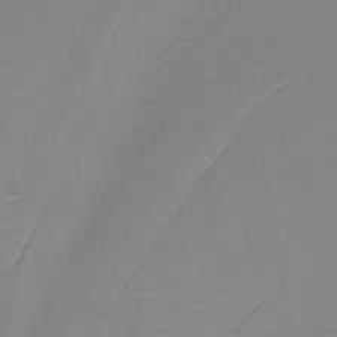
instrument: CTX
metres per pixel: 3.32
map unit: lHb
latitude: -37.4265
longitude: 58.3306
